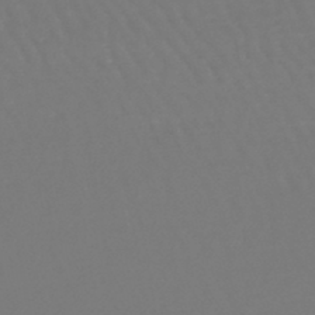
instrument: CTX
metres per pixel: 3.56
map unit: lHb
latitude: -46.0472
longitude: 76.4251
